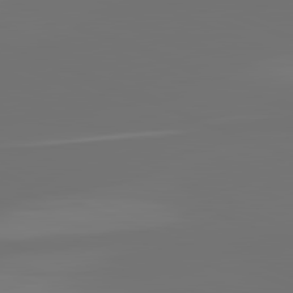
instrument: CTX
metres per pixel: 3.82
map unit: lApd
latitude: 82.3089
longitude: 155.8234
